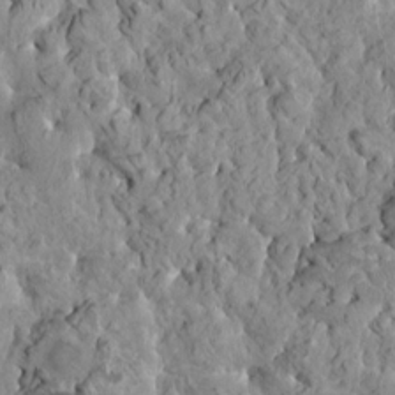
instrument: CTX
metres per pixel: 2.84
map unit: HNhu
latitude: 5.6883
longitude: -0.8947
